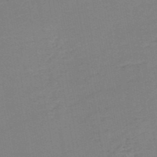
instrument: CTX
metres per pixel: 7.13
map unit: HNb
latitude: -51.0108
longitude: -53.1025
